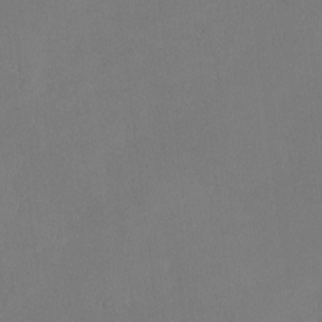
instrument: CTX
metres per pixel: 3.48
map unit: lHvf
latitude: -12.3117
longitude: -100.2712
